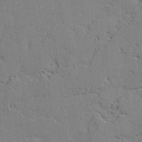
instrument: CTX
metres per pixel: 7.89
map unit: lAvf
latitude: -2.3306
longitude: -108.7057
